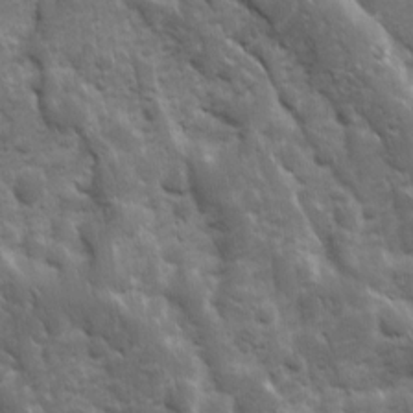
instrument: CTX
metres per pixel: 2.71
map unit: Ave
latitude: 10.6869
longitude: -103.7449
